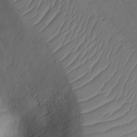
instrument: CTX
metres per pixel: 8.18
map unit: Ht
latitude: -2.3684
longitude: -29.2726
